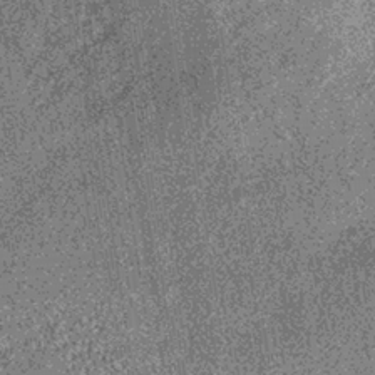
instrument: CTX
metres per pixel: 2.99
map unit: lHb
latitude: -36.4062
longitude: 67.5399
